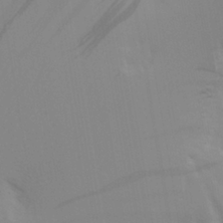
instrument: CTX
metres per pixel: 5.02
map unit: Aa
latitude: 27.1025
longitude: -131.3860
